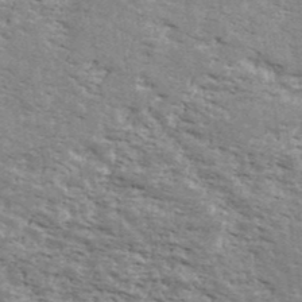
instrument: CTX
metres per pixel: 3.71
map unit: Ave
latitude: 41.0269
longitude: -109.7071
